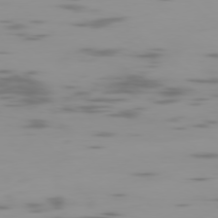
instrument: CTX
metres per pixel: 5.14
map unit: Ap
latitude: -78.3117
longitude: -62.9136
